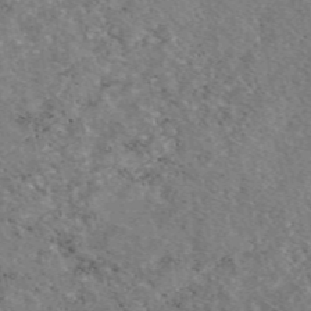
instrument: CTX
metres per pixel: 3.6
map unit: eAb
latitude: 49.1592
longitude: 112.5763
